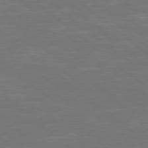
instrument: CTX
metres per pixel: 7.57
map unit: Hpe
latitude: 78.8002
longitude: -123.4993
